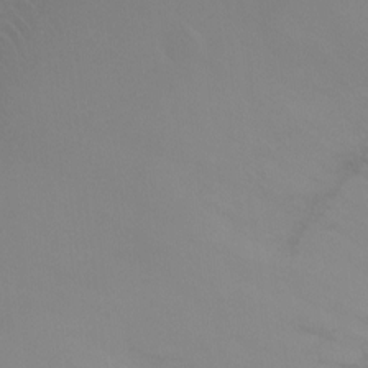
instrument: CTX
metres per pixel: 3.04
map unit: Ht
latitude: -6.9919
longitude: -29.7827
